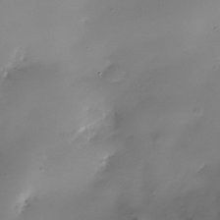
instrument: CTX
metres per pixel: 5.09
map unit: Nhe
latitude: -36.4440
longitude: -117.2915
